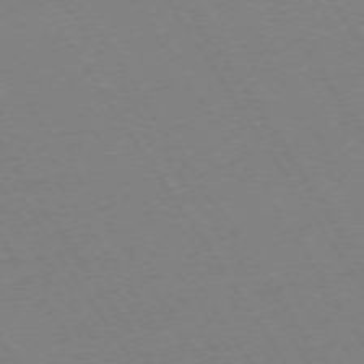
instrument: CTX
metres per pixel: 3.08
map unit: Ap
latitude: -73.6155
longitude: -71.4048
